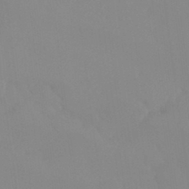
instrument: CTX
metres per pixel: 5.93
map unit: Ht
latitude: -14.9731
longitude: -55.7072
